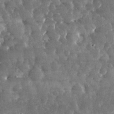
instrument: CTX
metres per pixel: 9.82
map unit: eHh
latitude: 31.9528
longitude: -69.6883
